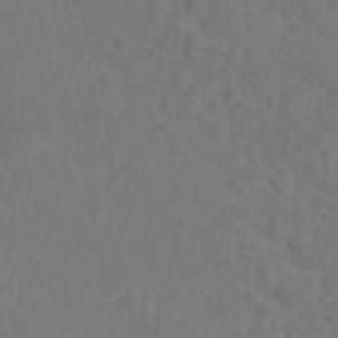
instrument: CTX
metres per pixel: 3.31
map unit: Hto
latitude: 12.1956
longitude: -37.2915
